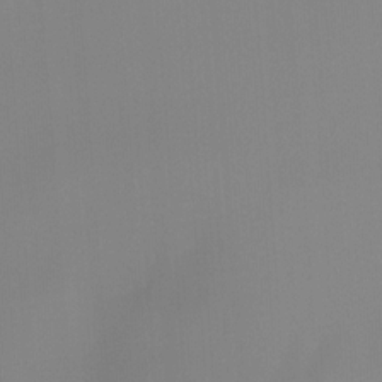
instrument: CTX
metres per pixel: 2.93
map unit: Hto
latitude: -8.5007
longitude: -51.1592
